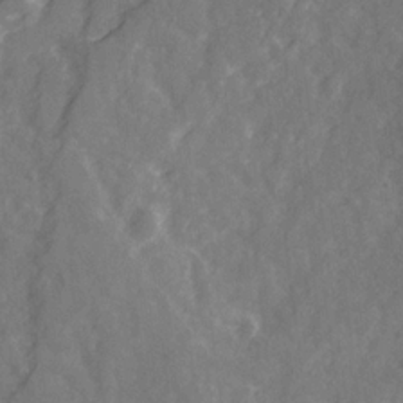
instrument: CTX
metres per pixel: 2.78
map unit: Ave
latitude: 21.1592
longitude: -132.2523
